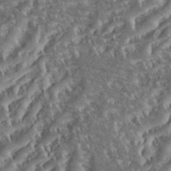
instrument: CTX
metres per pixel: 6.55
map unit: eHh
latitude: 36.4223
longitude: -133.8583
